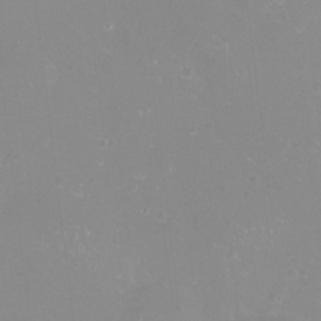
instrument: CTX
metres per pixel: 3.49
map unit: eHh
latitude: -12.0283
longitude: -61.6127
